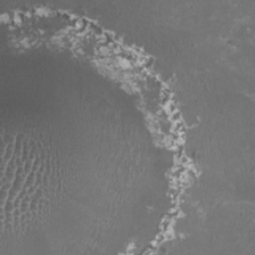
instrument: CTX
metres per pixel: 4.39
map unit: HNhu
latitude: 0.4979
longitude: -1.4615
